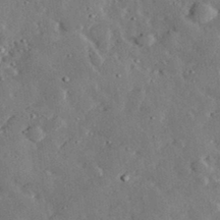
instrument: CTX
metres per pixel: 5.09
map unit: lHvf
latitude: 32.5546
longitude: -83.3859
